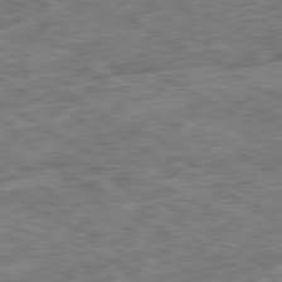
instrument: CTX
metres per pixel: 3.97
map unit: Ap
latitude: -80.8219
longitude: -73.1215
